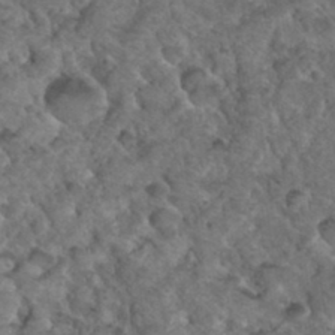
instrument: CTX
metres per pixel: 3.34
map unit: Hto
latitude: 35.0269
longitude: -49.4615
